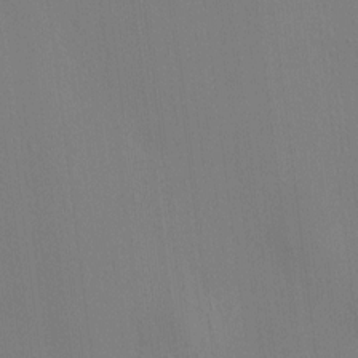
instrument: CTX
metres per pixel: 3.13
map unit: HNhu
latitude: 8.2145
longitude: 15.0676
